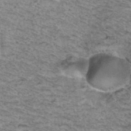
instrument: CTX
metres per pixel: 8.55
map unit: Hto
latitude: 37.6505
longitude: -46.4979
